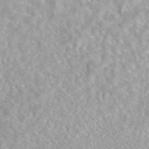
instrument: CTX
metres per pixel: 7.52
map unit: eAb
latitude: 44.0822
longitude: 109.1620
